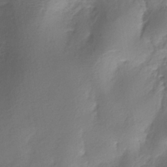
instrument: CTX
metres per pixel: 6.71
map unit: eHh
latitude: -39.5966
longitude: -27.9150
